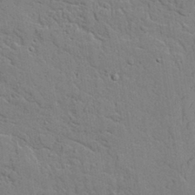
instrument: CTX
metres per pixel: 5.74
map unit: lAvf
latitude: 23.0458
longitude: -110.0444
